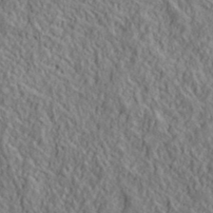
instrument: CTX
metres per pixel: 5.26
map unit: lHvf
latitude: 39.4804
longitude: -90.2145
